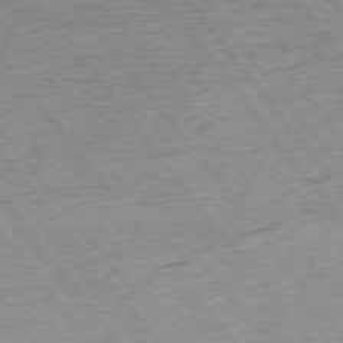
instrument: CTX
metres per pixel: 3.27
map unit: Hpe
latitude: -75.8423
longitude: -22.1578
